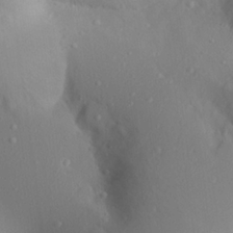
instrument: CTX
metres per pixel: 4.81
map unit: Aa
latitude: 22.6301
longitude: -145.6694
